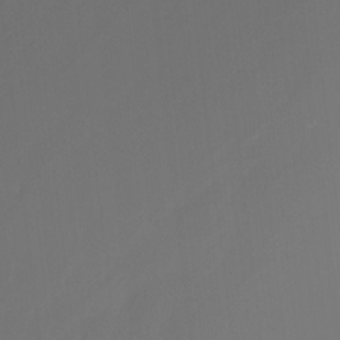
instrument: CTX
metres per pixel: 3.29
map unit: Nhu
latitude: -15.1431
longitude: -57.3481
